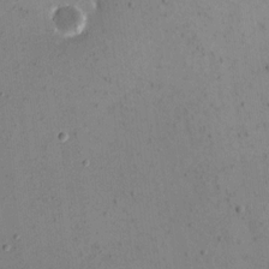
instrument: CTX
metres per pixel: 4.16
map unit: eHh
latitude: 15.9717
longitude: -70.1011
